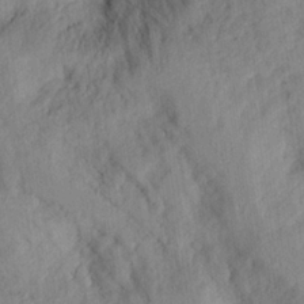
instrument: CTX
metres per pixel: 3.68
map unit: eHh
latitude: 24.1955
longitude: -79.8584
